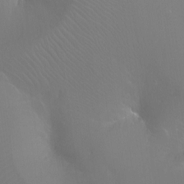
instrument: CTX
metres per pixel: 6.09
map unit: Ht
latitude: -11.4077
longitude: -44.7435
